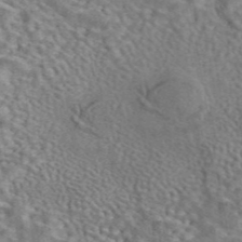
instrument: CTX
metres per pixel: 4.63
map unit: eAb
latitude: 43.1592
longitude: 110.6329
